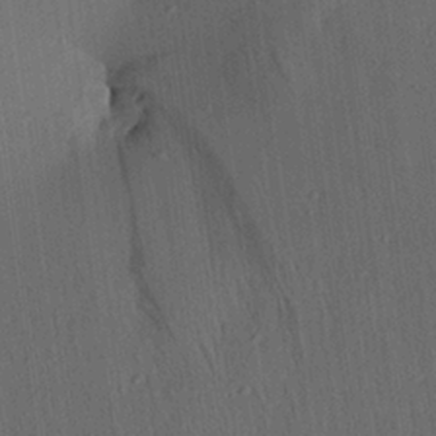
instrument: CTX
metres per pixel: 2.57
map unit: Aa
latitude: 26.0633
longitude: -141.7071
